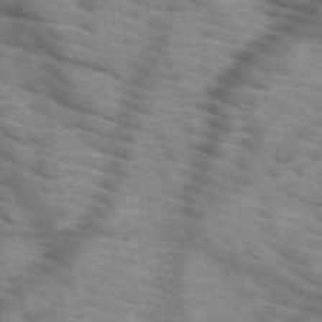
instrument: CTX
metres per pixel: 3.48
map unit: HNb
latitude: -47.0675
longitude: -45.3292
